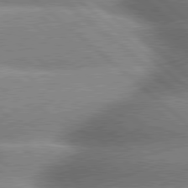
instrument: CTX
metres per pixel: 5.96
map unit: lApd
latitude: 79.8773
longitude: -148.1956
